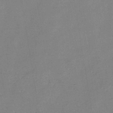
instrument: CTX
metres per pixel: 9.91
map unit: HNb
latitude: -45.4077
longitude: -38.1389
